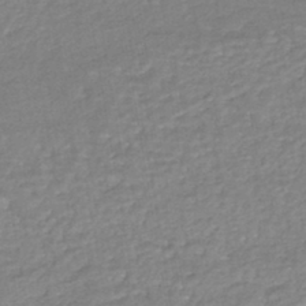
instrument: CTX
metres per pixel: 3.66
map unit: HNhu
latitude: -43.7666
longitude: 102.1984
